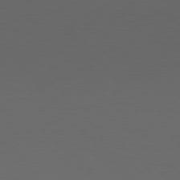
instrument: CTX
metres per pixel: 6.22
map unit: Hpe
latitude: 77.1214
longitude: -167.4048
